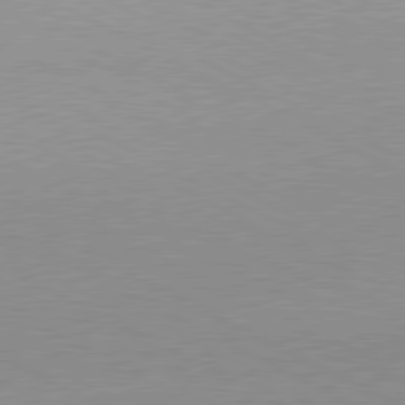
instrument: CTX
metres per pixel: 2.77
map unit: lApd
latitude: 80.1200
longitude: -127.2348
